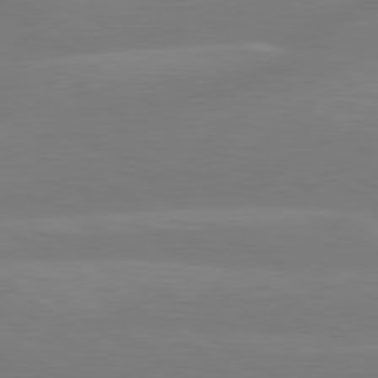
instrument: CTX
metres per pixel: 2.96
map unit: lApd
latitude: 79.2159
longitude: -149.4993
